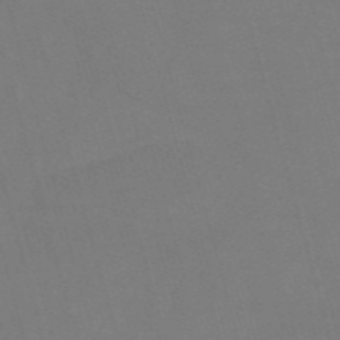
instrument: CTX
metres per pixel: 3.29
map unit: Nve
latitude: -58.6329
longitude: 62.2550
